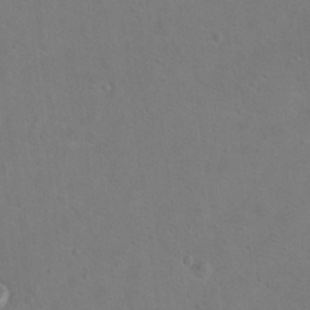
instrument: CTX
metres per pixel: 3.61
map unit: Nhu
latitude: 13.9717
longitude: -36.4601
